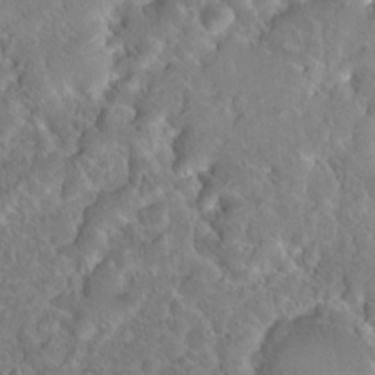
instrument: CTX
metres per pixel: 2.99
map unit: Nhu
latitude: 17.0647
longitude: -32.8758
